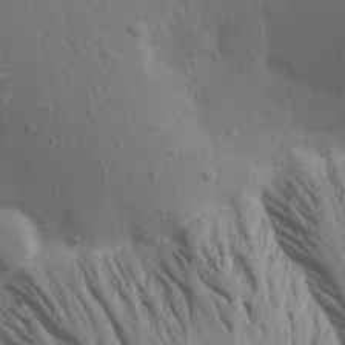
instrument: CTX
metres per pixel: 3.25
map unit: Aa
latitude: 19.4993
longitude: -142.3278
